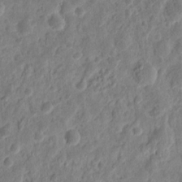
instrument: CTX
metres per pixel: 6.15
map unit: eHh
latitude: 10.3467
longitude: -73.9906
